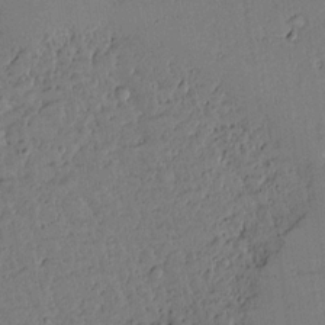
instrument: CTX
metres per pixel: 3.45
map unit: lAvf
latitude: 14.4034
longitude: -127.4993
